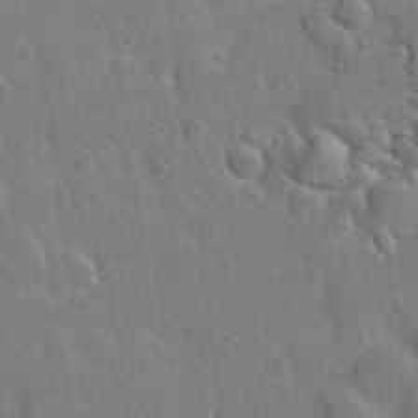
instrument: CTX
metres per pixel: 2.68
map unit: Hto
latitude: 19.5182
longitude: -49.5749
